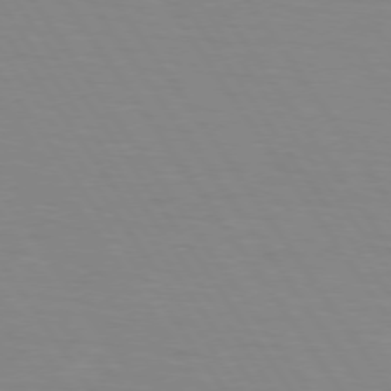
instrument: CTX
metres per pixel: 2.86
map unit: lApd
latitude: 74.2900
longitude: -78.9892
